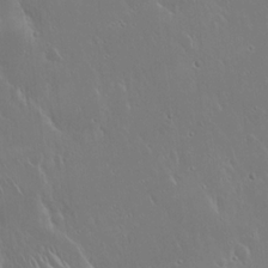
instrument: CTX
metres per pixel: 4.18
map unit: Hto
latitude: 17.8205
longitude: -58.6302
